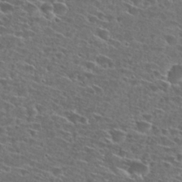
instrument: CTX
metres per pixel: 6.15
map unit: Hto
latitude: 27.4049
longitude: -46.6113
